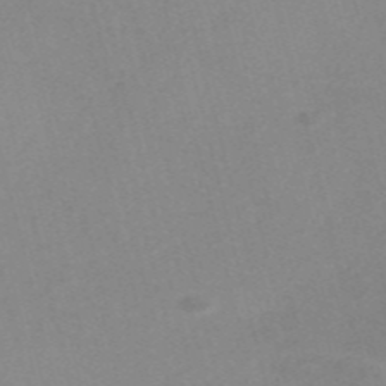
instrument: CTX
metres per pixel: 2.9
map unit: Nve
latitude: -56.8219
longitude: 59.1809
